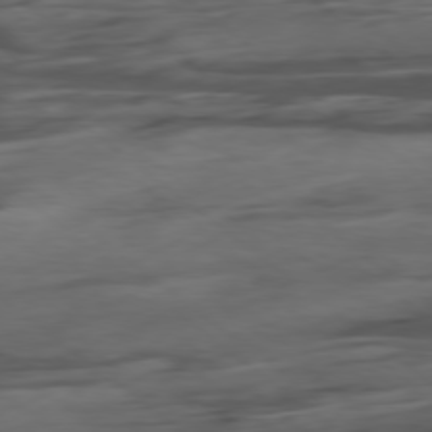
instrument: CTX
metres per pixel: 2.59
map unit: Hpe
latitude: -79.0864
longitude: -18.2333
